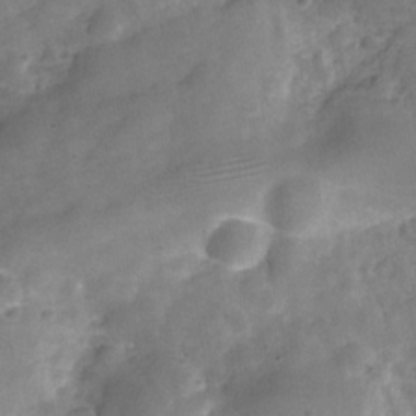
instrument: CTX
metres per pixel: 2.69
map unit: Hve
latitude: -29.5966
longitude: 92.6518
